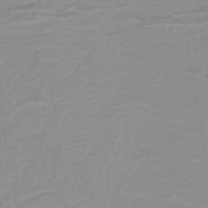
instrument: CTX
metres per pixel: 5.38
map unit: lHb
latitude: -40.1795
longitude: 52.5384
